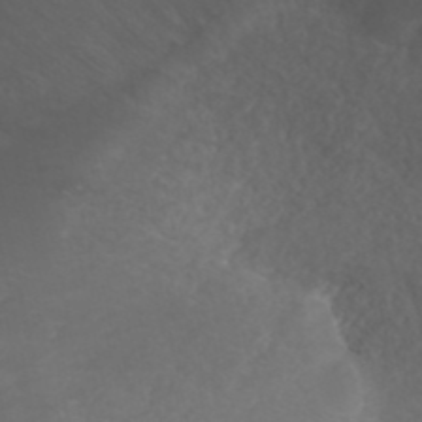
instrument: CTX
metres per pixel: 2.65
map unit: ANa
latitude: 41.1970
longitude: 25.8989
